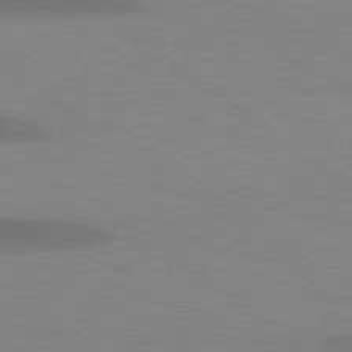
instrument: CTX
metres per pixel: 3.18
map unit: lApd
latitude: 78.8758
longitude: -47.7450
